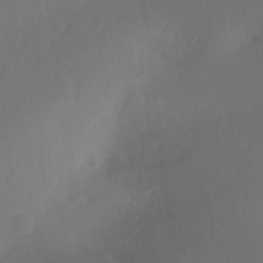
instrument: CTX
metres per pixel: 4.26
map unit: Ht
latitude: -9.3887
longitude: -46.1956
